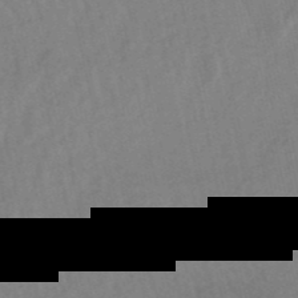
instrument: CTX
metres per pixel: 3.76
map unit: lHb
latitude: -49.1242
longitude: 73.1053
